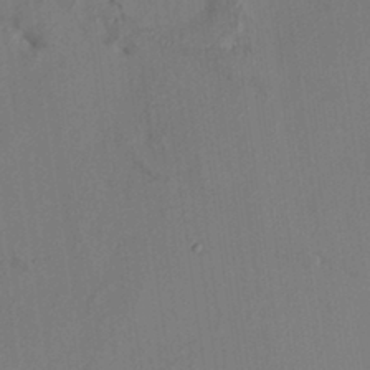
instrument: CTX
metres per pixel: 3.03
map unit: HNhu
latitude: 8.0633
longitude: -1.0080
